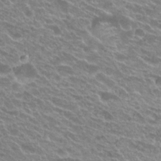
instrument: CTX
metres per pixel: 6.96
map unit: Hto
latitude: 24.0255
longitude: -36.8758
